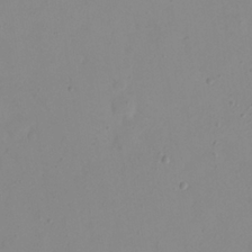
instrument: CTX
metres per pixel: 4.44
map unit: eHh
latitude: 23.3482
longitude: -65.8772
